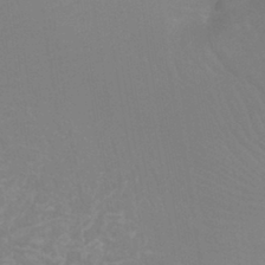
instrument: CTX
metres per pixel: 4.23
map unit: Ht
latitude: -3.5399
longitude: -27.0081
